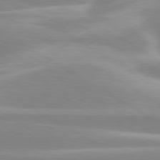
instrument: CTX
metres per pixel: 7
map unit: lApd
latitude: 80.1767
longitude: -128.4790
